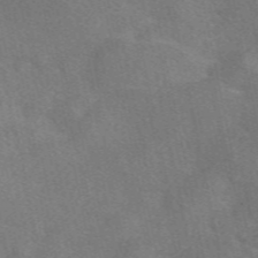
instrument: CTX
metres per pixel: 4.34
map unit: eAb
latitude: 49.6694
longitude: 120.9163
